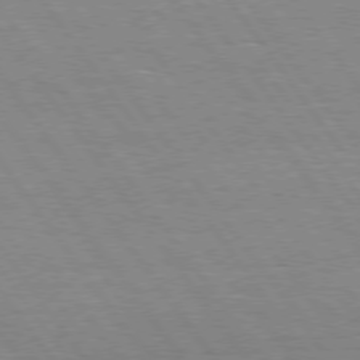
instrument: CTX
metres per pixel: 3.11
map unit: Hpe
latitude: 75.2348
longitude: -142.6302
